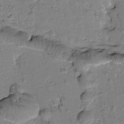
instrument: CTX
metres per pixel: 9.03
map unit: Htu
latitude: -2.1227
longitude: 173.1998
